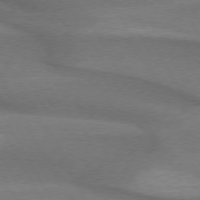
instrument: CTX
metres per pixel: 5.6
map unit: lApd
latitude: 74.2900
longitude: -65.2348
